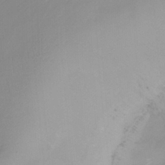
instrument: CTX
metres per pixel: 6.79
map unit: Ht
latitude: -13.9367
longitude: -50.8569
